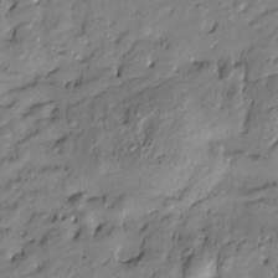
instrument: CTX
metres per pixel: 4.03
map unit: Htu
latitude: -8.9353
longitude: 177.4832
